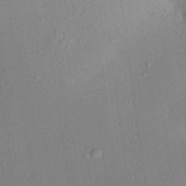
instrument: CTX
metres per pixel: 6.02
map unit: Aa
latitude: 21.0081
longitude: -147.1592
